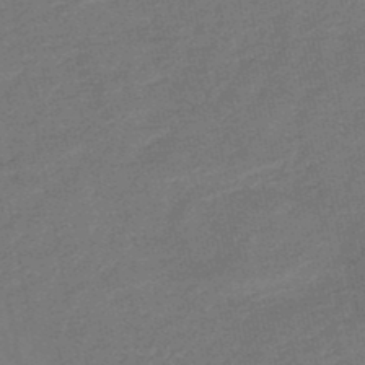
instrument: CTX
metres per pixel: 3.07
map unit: HNb
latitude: -48.6708
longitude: 57.5966
